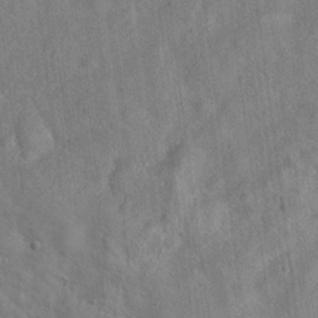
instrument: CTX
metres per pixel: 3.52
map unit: Hto
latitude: 17.6127
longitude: -53.0081
